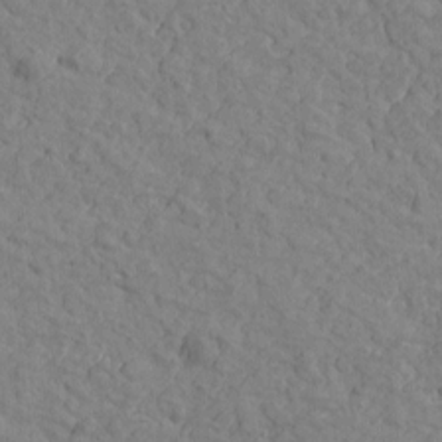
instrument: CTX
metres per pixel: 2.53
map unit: Htu
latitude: -1.5211
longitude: -175.6694
